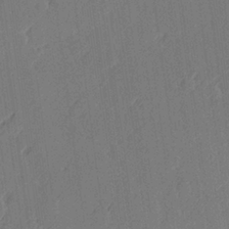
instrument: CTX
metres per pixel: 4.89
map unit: Hve
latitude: 26.6302
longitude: 145.4454
